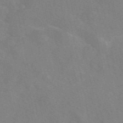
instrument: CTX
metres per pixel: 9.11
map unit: eAb
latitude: 49.9339
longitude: 116.3495
